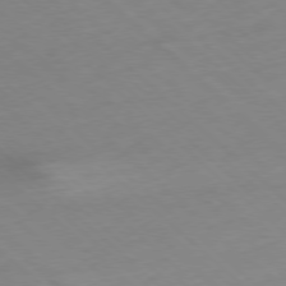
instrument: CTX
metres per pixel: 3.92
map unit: Hpe
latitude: -78.3117
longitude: 13.5210
